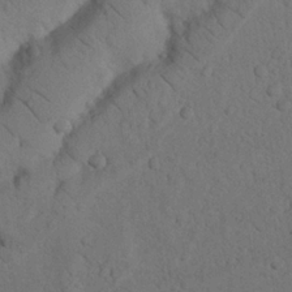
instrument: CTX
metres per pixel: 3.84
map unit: Nhu
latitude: 21.8206
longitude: -75.1025
